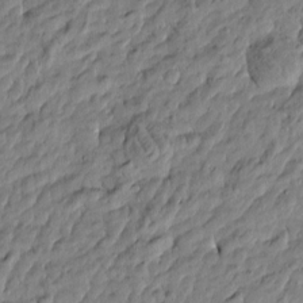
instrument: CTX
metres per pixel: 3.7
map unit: Htu
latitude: -5.5588
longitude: 177.6533
